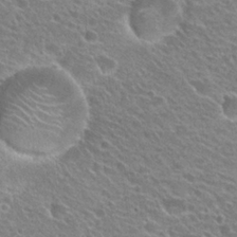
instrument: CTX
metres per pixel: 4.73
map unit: Hto
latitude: 24.0255
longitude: -31.1215
